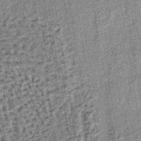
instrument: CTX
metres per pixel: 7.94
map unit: lHb
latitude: -37.7666
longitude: 64.4062
